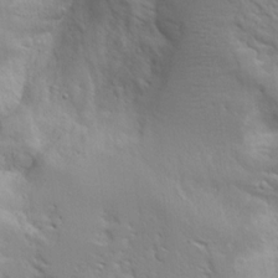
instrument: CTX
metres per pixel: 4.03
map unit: Ave
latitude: 13.1025
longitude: -139.2537
